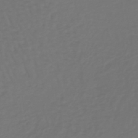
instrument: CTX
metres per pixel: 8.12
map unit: lHb
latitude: -39.0676
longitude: 63.0675
